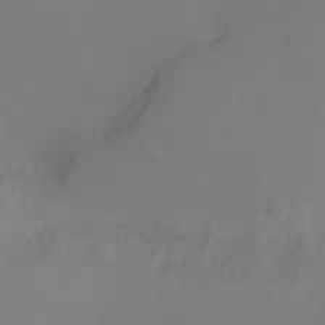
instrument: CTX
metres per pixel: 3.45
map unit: Ht
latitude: -5.9745
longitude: -25.9339
